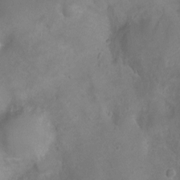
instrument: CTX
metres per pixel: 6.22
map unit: Ht
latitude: -6.2550
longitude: -19.6127
